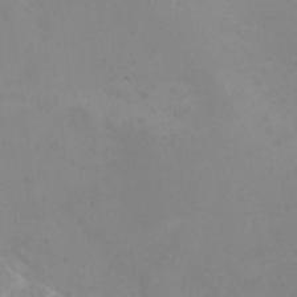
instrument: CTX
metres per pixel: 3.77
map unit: HNhu
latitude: 10.4412
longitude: 11.6911
